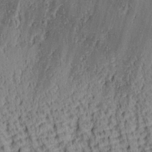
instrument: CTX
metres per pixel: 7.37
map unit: lAa
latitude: 7.2726
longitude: -115.4993
